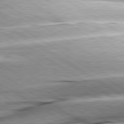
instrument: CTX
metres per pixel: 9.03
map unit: lApd
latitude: 80.0822
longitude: -156.0822
